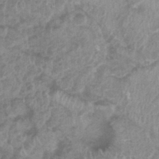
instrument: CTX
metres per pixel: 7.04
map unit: Nhu
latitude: 0.8380
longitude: -17.9906
